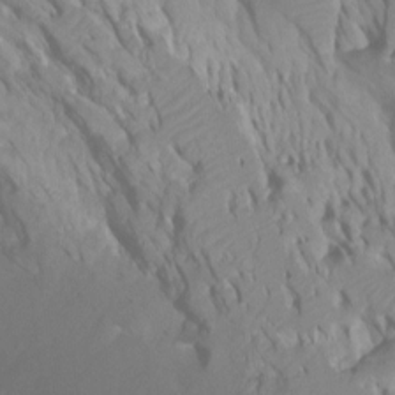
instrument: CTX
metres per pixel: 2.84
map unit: Ht
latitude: -0.3685
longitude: -18.2144
